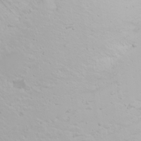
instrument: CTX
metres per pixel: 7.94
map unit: Nhu
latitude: -0.3496
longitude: -76.1955
